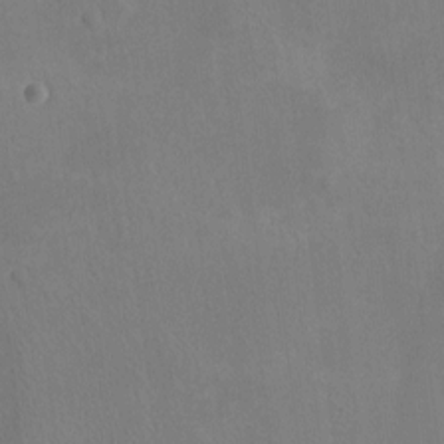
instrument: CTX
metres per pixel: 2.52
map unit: eHh
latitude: -9.2187
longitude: -66.6112
